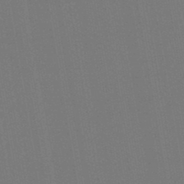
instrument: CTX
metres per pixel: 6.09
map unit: lHb
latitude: -46.8597
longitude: 72.9541
